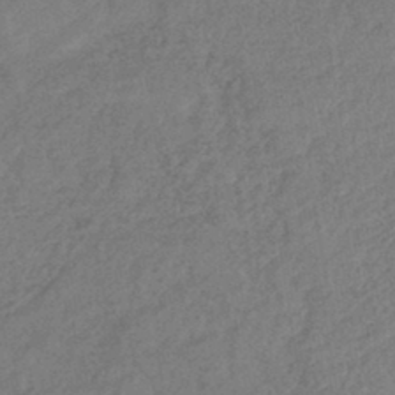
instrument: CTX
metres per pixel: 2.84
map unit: eHb
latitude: -41.9745
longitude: 83.7100
